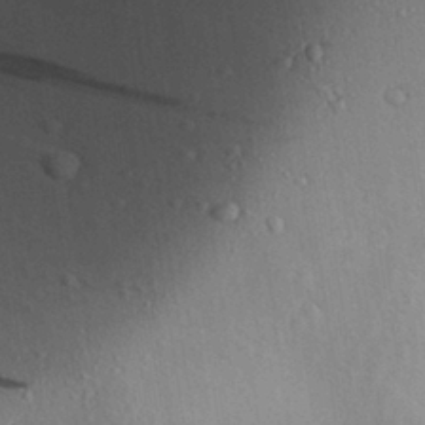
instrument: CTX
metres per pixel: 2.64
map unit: Aa
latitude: 28.4601
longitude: -131.1215
